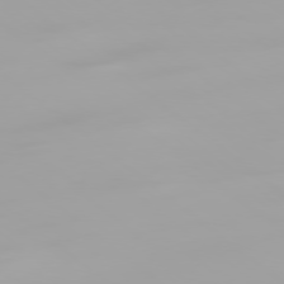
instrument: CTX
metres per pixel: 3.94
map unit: Ap
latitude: -78.9541
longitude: -96.2522
